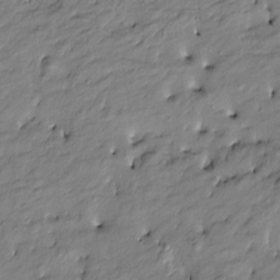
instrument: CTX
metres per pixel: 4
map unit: Htu
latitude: -8.9164
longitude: 177.4265
